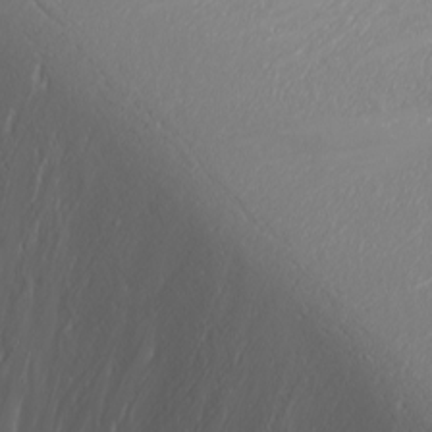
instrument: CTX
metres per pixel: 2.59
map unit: Nhu
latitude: -5.9745
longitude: -79.0837
